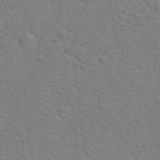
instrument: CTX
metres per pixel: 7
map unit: Hto
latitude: 19.6316
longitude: -44.2711
